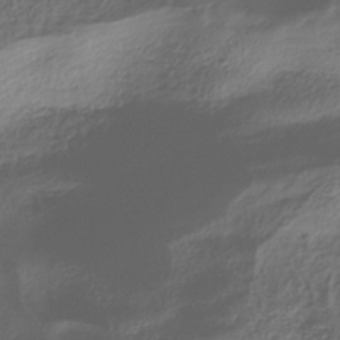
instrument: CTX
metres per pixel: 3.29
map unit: ANa
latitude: -37.6155
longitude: 94.8219
